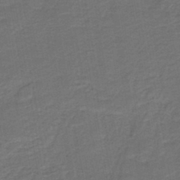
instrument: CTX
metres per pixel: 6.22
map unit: HNb
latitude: -43.5588
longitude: 51.9178
